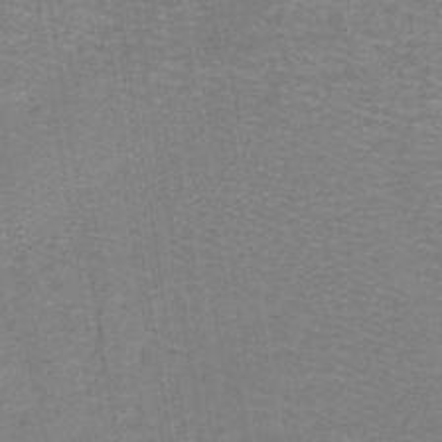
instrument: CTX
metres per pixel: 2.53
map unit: lHb
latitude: -39.5588
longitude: 59.9745
